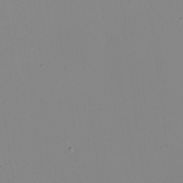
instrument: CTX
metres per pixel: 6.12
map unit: eHh
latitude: -5.5021
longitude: -85.9528
